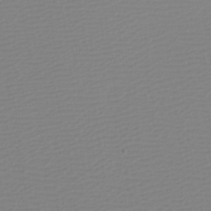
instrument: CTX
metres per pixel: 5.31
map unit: eHh
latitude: -4.0283
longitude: -86.1578
